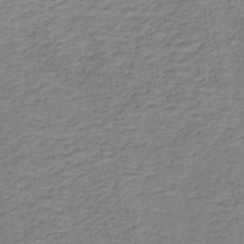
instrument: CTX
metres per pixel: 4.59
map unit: lHb
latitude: -41.4643
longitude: 53.2753
